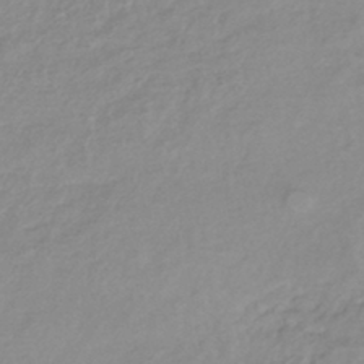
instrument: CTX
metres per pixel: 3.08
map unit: lHb
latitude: -41.5588
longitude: 70.1228
